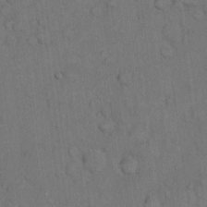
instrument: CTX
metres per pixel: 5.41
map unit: Hto
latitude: 10.5168
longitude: -61.1214
